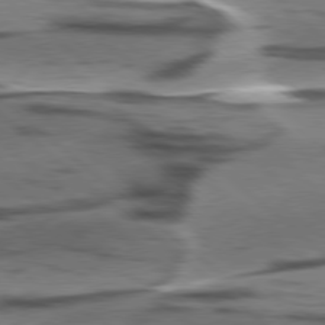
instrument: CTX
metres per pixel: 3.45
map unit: lApd
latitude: 78.2145
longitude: -49.9717
